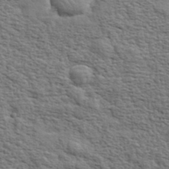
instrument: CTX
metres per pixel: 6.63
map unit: eHh
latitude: 36.8569
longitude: -82.0822
